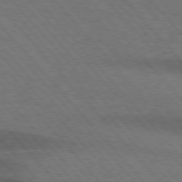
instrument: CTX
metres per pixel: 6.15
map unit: lApd
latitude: 75.9150
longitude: -84.4979
